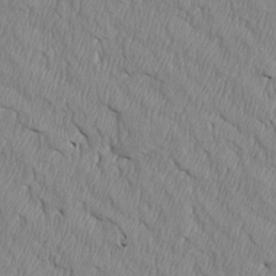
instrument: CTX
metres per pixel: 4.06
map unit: Htu
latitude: 4.1200
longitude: 151.5777
